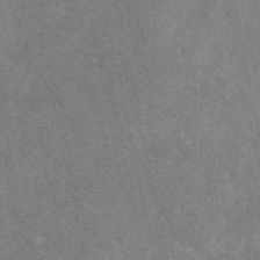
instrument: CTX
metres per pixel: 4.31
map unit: eAb
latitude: 47.8395
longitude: 118.3495
